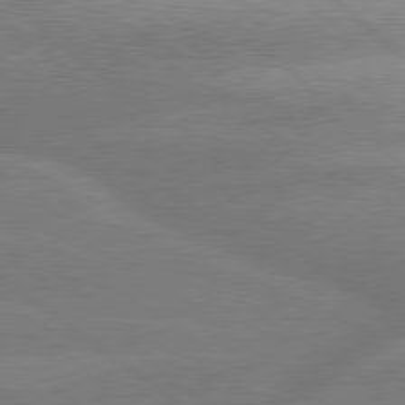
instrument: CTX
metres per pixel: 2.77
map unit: lApd
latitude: 79.6694
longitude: -148.2523
